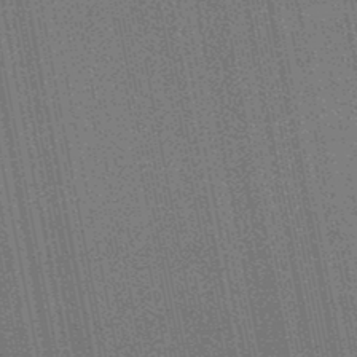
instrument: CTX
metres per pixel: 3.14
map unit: HNb
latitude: -47.4454
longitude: -46.5735
